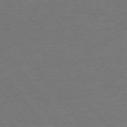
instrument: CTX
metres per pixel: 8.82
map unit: Ap
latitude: -75.3699
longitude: -82.1766
